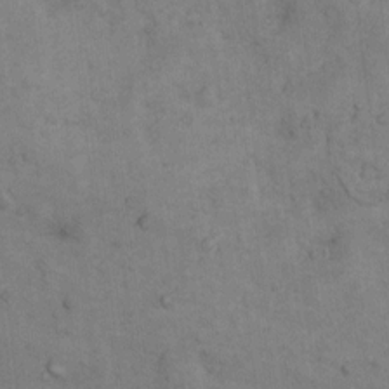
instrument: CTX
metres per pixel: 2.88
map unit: Nhu
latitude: 8.1011
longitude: -23.5560
